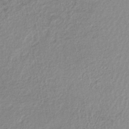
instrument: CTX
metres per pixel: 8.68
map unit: lHb
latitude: -41.7855
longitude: 69.7855
